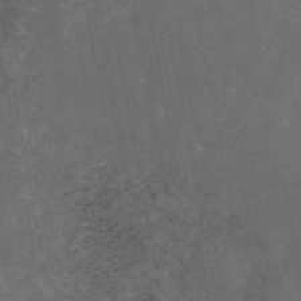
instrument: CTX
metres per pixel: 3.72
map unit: eAb
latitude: 45.3859
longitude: 123.4455
